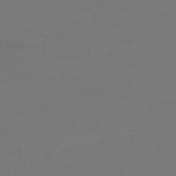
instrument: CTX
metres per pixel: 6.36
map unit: HNb
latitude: -51.8800
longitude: -43.7450
